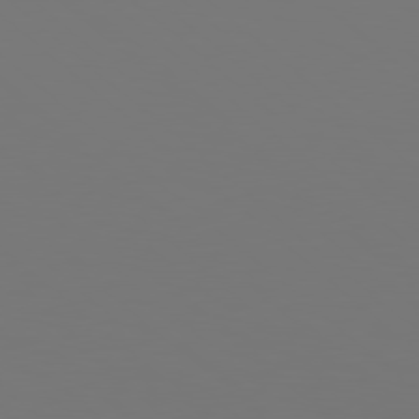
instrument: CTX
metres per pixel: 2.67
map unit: Hpe
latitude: 78.6680
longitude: -173.7260
